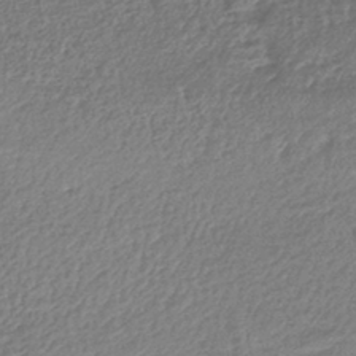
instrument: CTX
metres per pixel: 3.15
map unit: lHb
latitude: -43.7099
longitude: 68.0283
